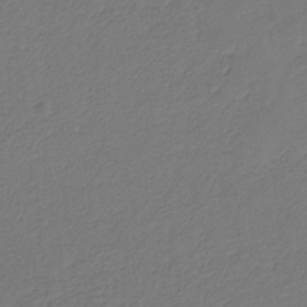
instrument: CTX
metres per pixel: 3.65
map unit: eHb
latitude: -29.9367
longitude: 66.7841
